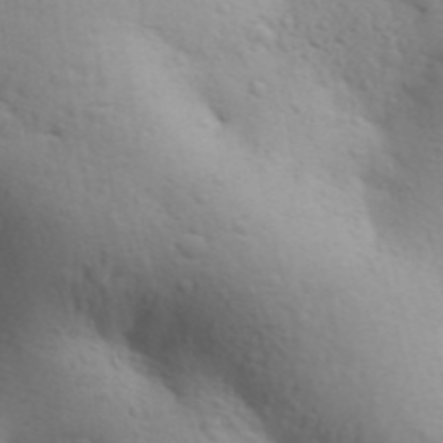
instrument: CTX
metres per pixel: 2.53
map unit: Aa
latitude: 30.9325
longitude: -146.5357
